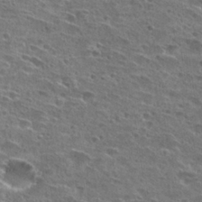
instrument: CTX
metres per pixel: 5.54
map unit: Hto
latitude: 26.6491
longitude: -45.6883
